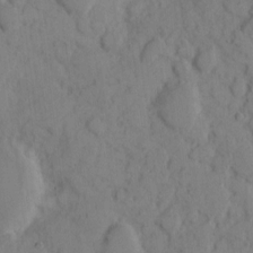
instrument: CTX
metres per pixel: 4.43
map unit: eHh
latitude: 8.2523
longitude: -64.6868
